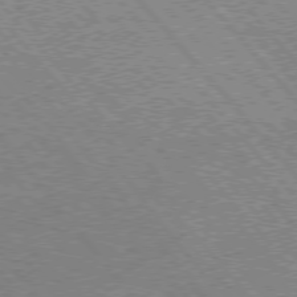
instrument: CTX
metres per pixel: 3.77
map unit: Hpe
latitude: 75.4993
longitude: -150.9702
